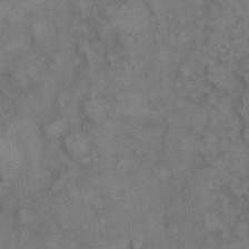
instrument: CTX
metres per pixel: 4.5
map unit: eHh
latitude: 9.3671
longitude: -63.2348
